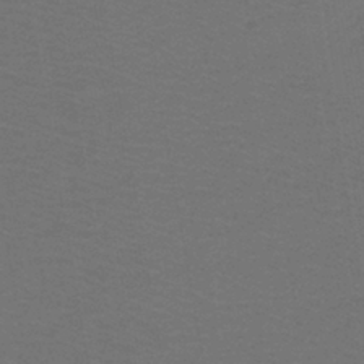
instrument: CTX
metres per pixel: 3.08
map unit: lHb
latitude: -43.3698
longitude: 53.1809
